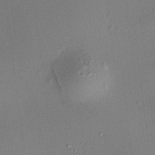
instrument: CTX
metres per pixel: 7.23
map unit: HNhu
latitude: 8.7624
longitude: 14.3307
